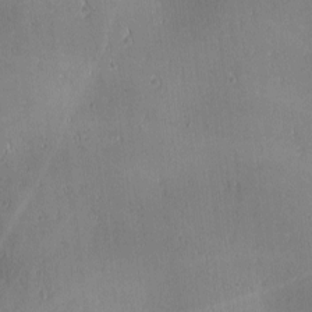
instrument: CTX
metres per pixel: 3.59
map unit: lAa
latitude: 1.3103
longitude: -117.1970
